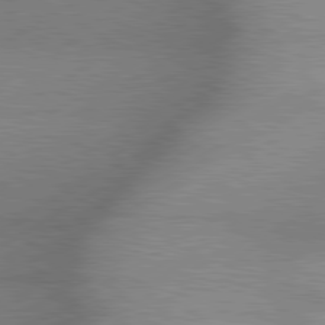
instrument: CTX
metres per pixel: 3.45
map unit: lApd
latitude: 80.0444
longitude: -118.4412
